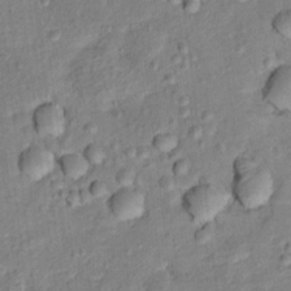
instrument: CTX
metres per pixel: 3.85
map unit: Hto
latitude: 12.9136
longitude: -38.6112
